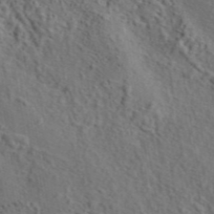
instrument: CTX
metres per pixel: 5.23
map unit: eAb
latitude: 43.7450
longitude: 115.2187
